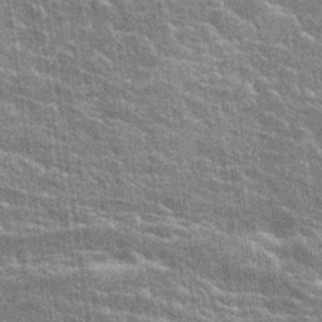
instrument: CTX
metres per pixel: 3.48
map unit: Hto
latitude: 23.0269
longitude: -40.6679
